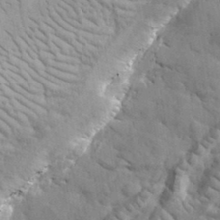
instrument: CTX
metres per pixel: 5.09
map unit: lHvf
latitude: 34.6301
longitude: -86.8191
